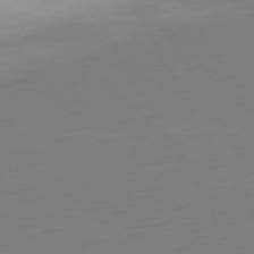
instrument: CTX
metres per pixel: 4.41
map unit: Ap
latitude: -74.6519
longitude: -69.3860
